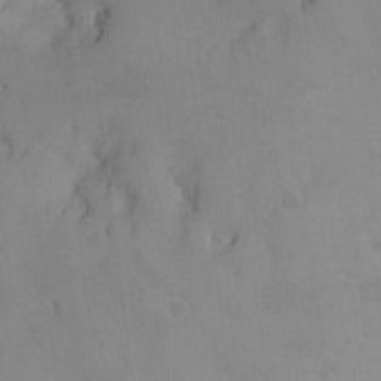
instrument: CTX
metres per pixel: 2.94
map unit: Nhe
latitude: -2.0849
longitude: -58.6113
